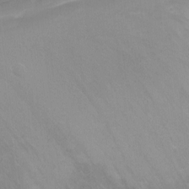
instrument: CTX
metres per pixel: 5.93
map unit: Nhu
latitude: -11.8611
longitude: -34.8569
